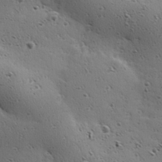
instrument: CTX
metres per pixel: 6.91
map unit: Hve
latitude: 23.7827
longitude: -96.6112
